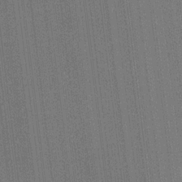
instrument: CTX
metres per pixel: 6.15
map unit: HNhu
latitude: 8.2334
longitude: 16.1417
